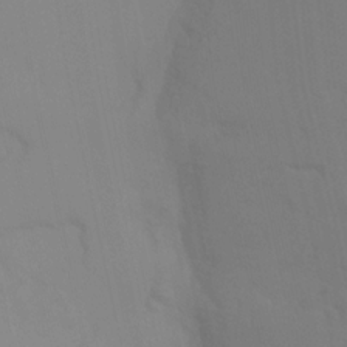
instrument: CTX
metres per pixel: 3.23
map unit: Htu
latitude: -14.7275
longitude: -48.0255
